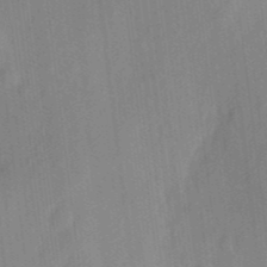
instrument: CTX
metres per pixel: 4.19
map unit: eHh
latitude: 4.9325
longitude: -74.1389
